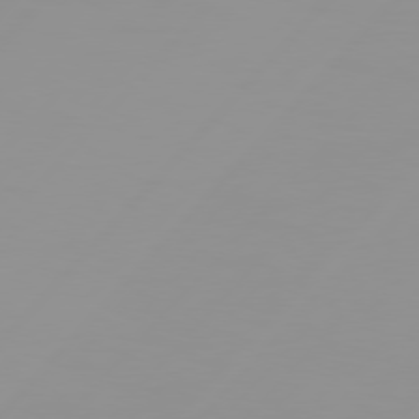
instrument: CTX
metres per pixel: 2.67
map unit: Hpe
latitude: 77.5182
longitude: -139.8583
